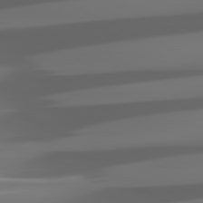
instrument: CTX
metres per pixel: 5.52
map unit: lApd
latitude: 81.1025
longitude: -141.7260
